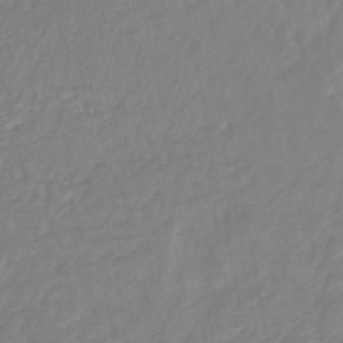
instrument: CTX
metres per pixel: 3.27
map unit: HNhu
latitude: -46.7085
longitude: 92.8975
